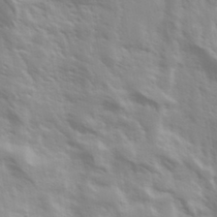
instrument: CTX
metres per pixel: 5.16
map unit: Ave
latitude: 36.8947
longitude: -111.1403
